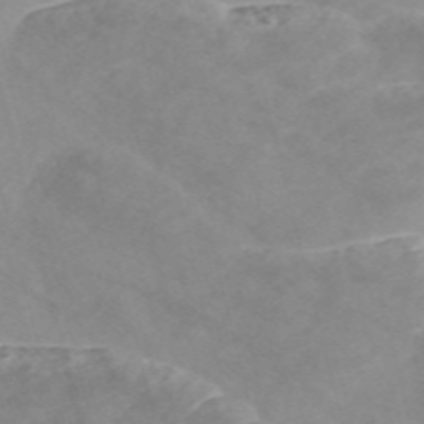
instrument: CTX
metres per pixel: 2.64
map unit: Nve
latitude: -57.5588
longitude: 58.5573
